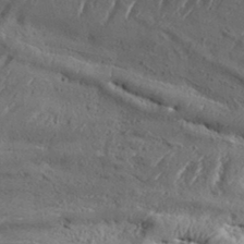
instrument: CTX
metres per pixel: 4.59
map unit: Aa
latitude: 33.2726
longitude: -135.2915
